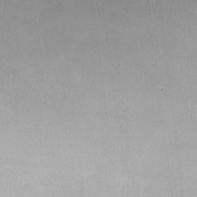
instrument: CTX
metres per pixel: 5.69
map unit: lHvf
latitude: -8.7652
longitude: -101.3482
